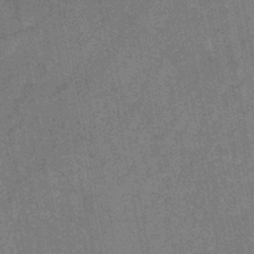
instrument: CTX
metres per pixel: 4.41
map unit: HNb
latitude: -44.8030
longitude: -36.6491
